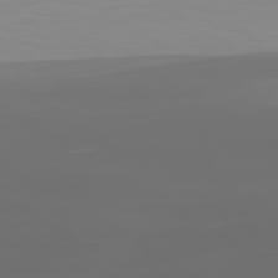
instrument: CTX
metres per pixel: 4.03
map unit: lApd
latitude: 80.2900
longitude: -90.5924
